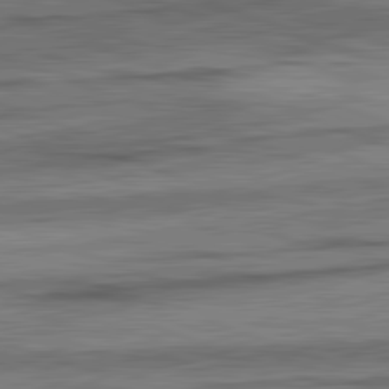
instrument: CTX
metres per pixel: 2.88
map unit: lApd
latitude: 82.3089
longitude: -163.0459
